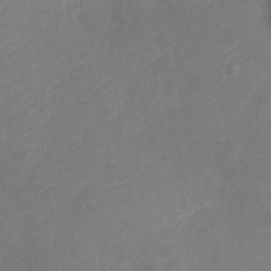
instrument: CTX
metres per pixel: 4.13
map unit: Nve
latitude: -17.9367
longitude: 106.7463
